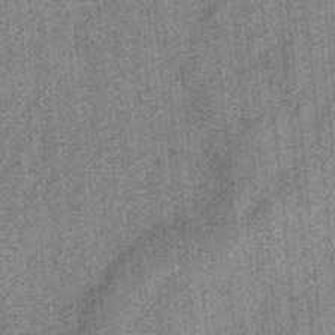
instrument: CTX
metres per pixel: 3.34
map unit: eHb
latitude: -34.3306
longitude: 79.1053
